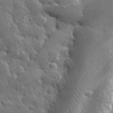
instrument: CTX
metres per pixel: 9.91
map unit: eHh
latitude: 31.1026
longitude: -79.3671
